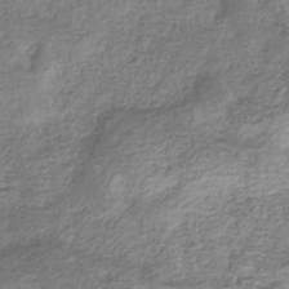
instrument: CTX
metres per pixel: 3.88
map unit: eHb
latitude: -34.7274
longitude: 77.6344
